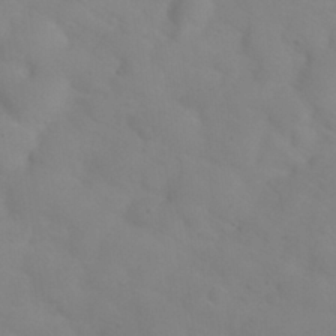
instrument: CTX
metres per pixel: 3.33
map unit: Nhu
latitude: 26.9892
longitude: -55.4615
